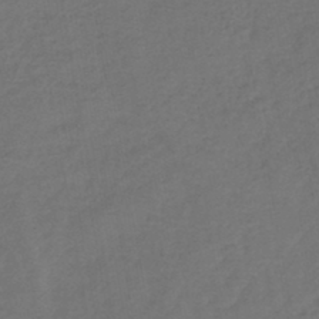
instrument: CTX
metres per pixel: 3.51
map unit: lHb
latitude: -43.8044
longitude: 76.5385
